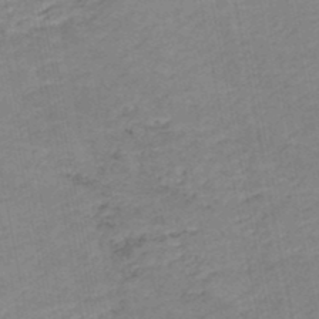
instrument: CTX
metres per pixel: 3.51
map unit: HNb
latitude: -48.8219
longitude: 58.4062
